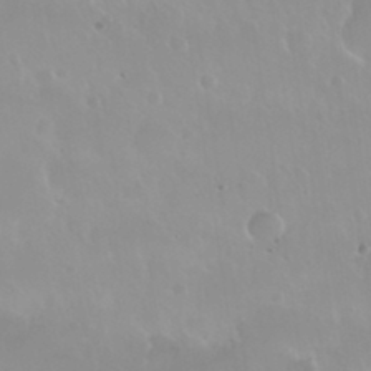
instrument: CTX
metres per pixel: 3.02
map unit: Nhu
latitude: 30.0255
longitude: -56.6490
